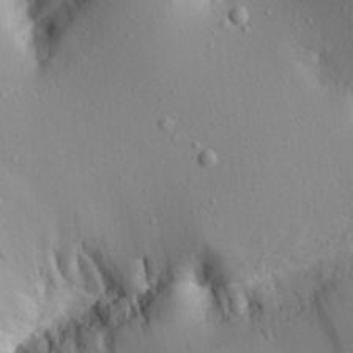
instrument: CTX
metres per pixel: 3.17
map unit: Aa
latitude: 20.5546
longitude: -148.4223
